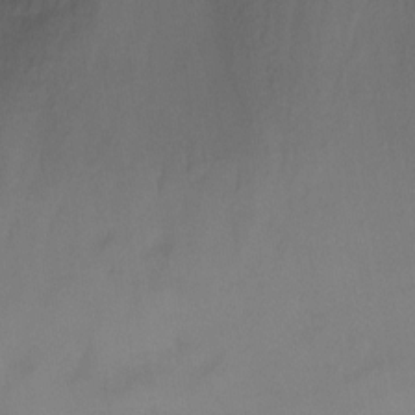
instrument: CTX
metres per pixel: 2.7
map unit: Ht
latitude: 1.7827
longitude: -35.7071
